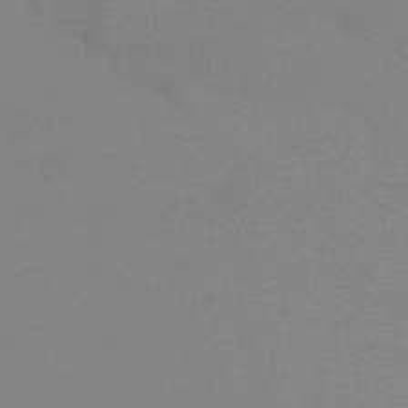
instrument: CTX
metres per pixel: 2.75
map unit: HNb
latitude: -48.5007
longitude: -49.4048
